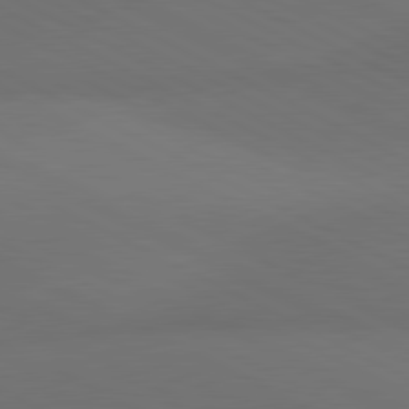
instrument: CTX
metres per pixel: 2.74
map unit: lApd
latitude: 81.1025
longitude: 138.5952
